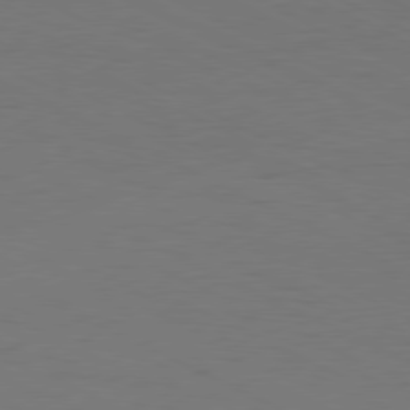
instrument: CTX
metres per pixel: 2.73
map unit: Ap
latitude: -80.8408
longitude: -60.6679
